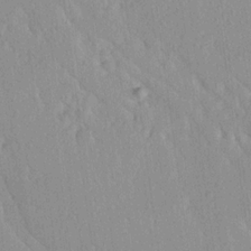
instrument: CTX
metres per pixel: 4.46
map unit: Ave
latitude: 20.8002
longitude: -136.7624
